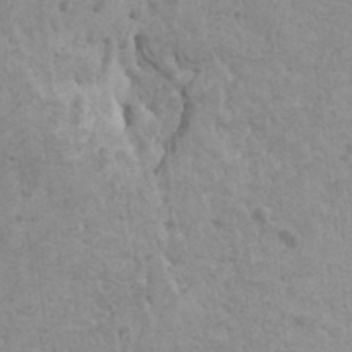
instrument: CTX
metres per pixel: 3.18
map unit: HNhu
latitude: -0.2173
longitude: 1.8045
